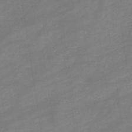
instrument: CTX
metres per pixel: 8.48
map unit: eHb
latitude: -33.7856
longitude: 72.6707
